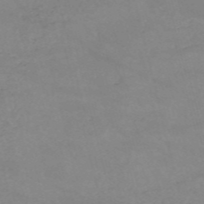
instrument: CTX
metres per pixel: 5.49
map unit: HNb
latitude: -53.7099
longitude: -37.5749
